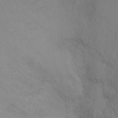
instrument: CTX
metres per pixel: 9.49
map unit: Ht
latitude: -10.1606
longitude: -33.3293
